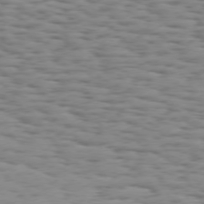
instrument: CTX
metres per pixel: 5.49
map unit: Hpe
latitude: 73.7450
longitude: -132.7624
